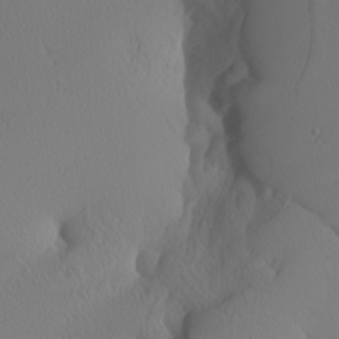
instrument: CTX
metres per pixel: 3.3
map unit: Nhu
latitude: -5.5966
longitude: -95.3860
